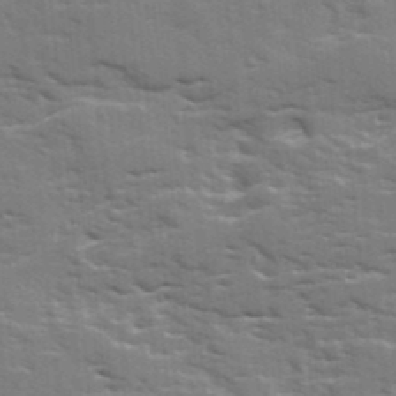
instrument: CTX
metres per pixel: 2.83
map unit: Ave
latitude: 17.7072
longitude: -129.7261
